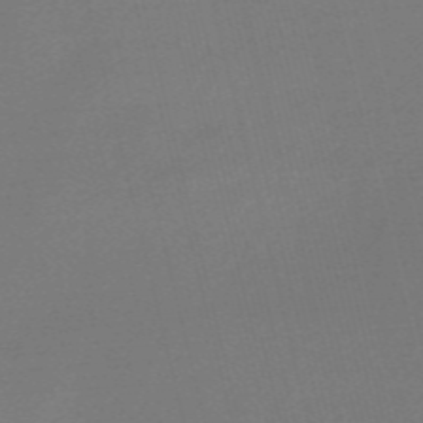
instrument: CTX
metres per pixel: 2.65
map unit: Nve
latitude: -56.8408
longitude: 62.7652
